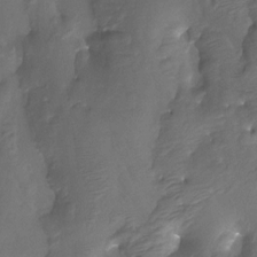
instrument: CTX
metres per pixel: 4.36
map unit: Htu
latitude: -14.2362
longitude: -45.7072
